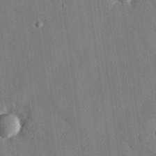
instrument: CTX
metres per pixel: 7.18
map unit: eHh
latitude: 27.7450
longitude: -79.3860
